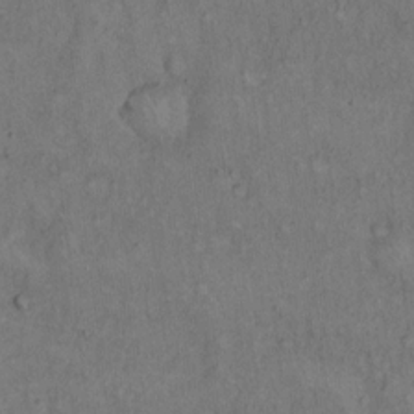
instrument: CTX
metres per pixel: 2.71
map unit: Hto
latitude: 15.0081
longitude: -61.5182
